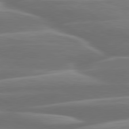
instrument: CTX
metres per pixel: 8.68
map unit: lApd
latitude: 79.9717
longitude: -127.8206
